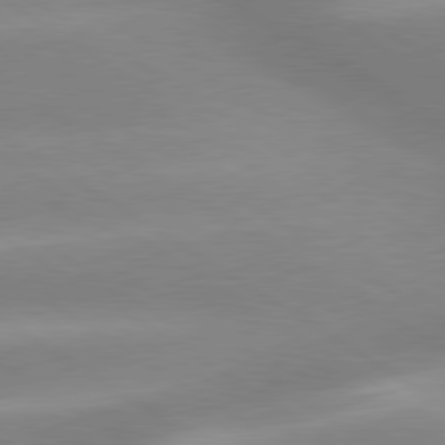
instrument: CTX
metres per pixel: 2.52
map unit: lApd
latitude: 80.0255
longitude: -145.7827
